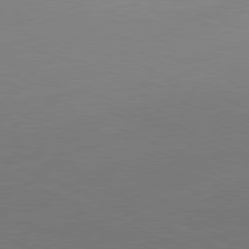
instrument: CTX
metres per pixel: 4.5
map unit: Ap
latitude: -81.8423
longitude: -76.2711
